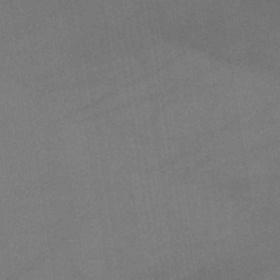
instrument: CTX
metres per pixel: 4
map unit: lHb
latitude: -45.3132
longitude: 73.0297
